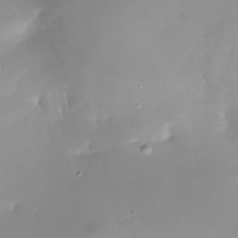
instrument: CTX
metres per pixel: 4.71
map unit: Nhe
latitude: -31.7855
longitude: -117.2348
